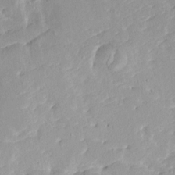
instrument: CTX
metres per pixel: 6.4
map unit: HNhu
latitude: 3.8205
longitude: 4.0094
